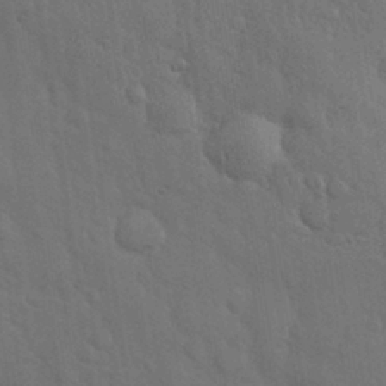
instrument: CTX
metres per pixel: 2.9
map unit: Nhu
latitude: 27.6505
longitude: -68.5168
